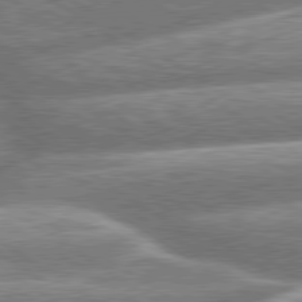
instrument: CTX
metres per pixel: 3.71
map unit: lApd
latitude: 79.7072
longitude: -159.9339
